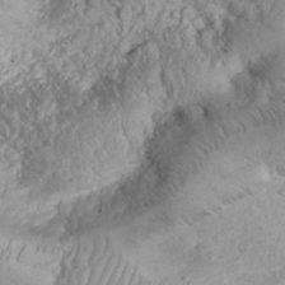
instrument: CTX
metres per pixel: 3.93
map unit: eHh
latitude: 32.2900
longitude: -64.4790
